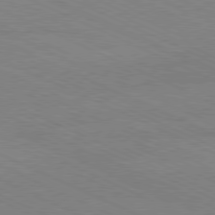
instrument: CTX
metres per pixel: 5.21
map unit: Hpe
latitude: -81.2943
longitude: 15.6911
